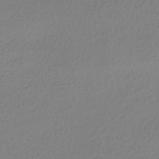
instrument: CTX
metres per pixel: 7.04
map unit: HNhu
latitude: -42.4251
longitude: 97.2187
